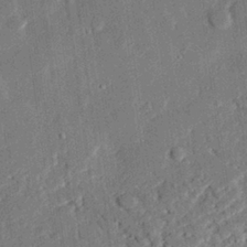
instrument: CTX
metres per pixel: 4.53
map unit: eHh
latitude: 27.3860
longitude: -81.9528
